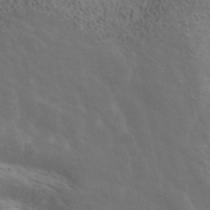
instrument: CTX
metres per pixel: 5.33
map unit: ANa
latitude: 41.7450
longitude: 15.1998
